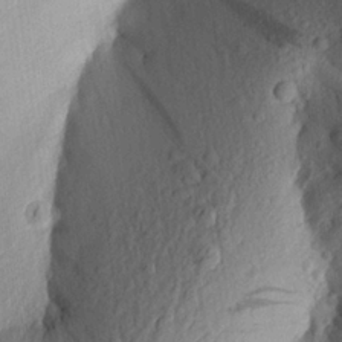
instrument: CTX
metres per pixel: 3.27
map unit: Aa
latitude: 23.4237
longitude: -149.8205
